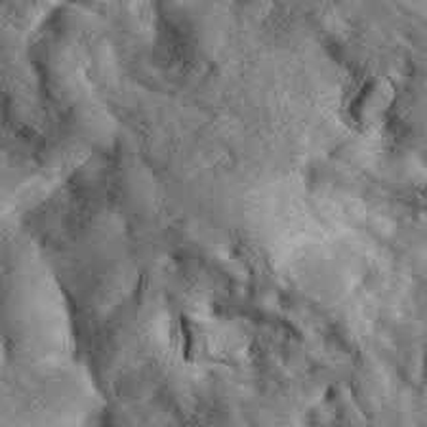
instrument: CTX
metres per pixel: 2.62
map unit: eHh
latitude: 36.5924
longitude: -80.1578
